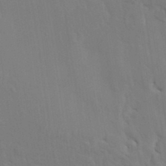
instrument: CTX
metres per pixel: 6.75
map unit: HNhu
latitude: 3.7638
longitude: -8.0822
